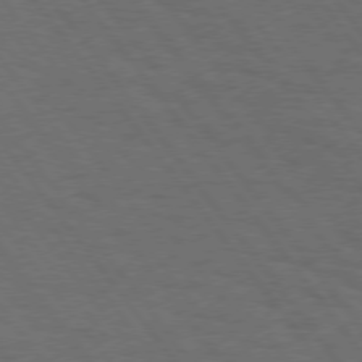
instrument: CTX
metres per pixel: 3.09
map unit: Hpe
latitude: 75.1214
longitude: -137.6694
